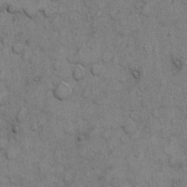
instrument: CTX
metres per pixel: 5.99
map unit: eHh
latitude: 6.5735
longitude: -64.6301
